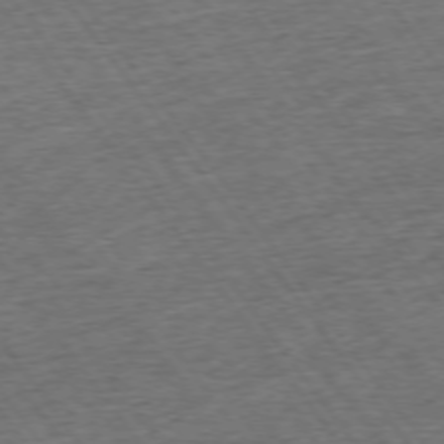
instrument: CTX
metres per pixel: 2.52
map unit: Ap
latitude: -74.9164
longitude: -90.3089
